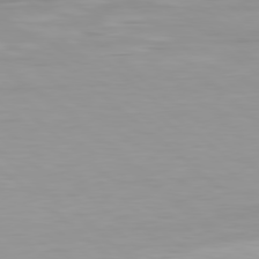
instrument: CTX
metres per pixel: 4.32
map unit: Hpe
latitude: 78.2712
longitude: -169.3860
